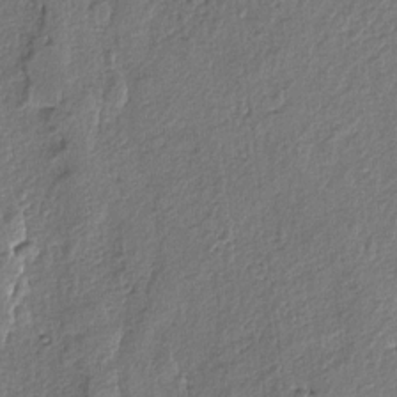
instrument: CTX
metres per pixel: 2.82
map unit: lAvf
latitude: -5.5399
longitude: -113.4615
